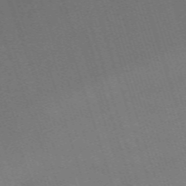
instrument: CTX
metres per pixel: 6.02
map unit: eHh
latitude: -63.7477
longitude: 50.8975
